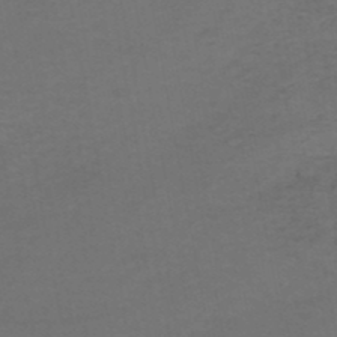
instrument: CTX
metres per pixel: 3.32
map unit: HNhu
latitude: -48.9920
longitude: 100.0661
